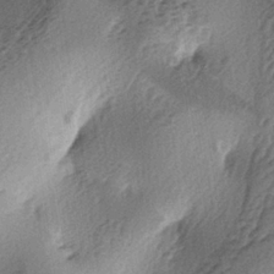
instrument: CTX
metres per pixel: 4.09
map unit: lAa
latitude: -4.2361
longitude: -124.9325
